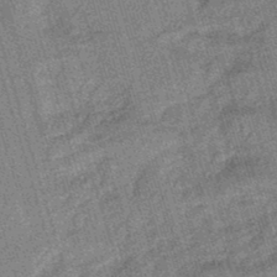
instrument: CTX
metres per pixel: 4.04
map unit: lHb
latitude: -45.6344
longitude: 77.8422
